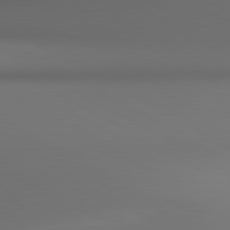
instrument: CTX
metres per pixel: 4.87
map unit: lApd
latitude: 80.6868
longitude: 136.8597
